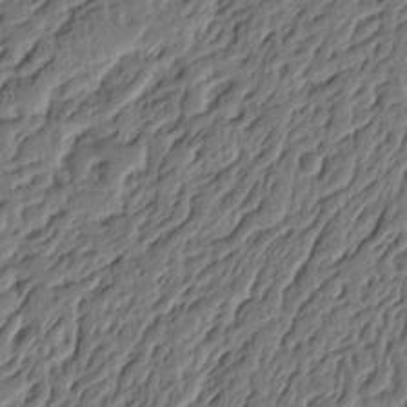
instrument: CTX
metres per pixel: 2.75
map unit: Ht
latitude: 9.6883
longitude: -77.8394
